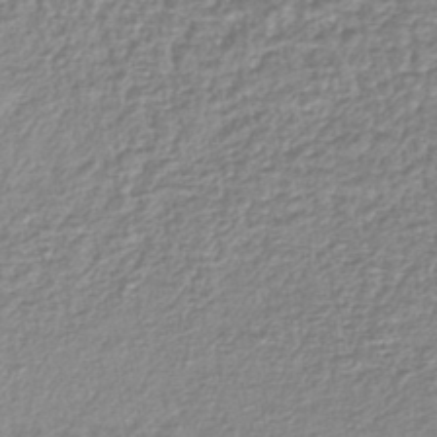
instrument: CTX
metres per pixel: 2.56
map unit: lHb
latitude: -41.3698
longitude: 72.2172
